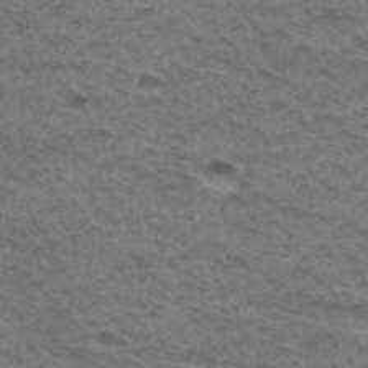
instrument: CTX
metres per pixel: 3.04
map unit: Hto
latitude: 32.9514
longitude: -47.6505
